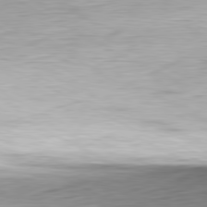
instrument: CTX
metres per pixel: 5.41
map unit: Ap
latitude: -81.5021
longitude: -67.5938
